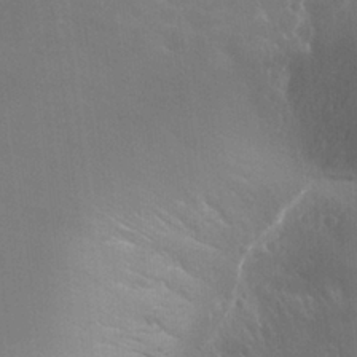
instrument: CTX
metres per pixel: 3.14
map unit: Htu
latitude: -1.5966
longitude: -76.3467
